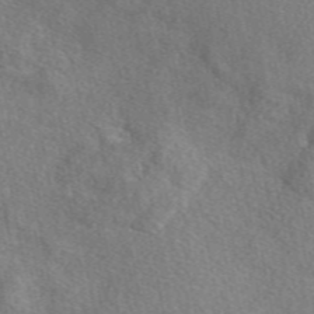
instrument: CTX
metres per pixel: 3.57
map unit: eAb
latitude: 49.8583
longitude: 111.6155
